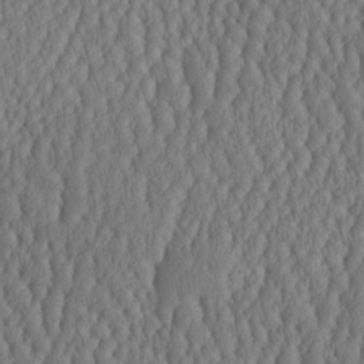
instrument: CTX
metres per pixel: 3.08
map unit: HNhu
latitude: -2.8596
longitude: 13.2565
